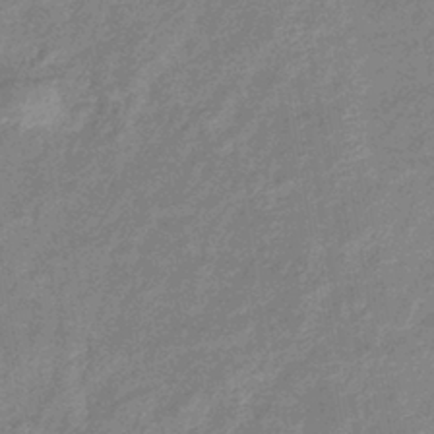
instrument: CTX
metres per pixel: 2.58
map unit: eHb
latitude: -40.2361
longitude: 80.6897
